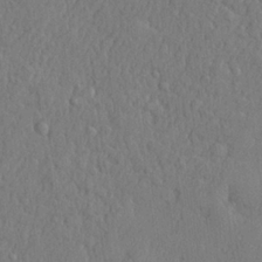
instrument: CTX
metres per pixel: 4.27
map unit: lHvf
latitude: 22.7246
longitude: 142.5006
